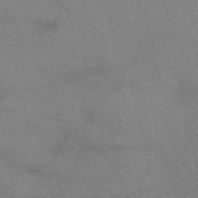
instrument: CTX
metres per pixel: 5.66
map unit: eAb
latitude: 50.1200
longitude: 106.9353
